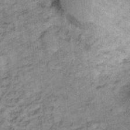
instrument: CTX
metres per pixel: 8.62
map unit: Ht
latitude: 8.9514
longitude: -38.8569
